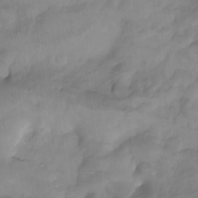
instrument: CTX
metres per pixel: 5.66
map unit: Nhu
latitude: -4.4629
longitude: -84.7813
